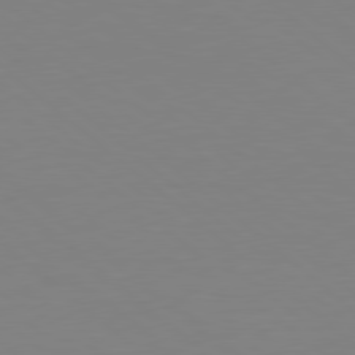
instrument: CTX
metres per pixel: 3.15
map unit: Hpe
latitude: 78.7247
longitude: -165.4804
